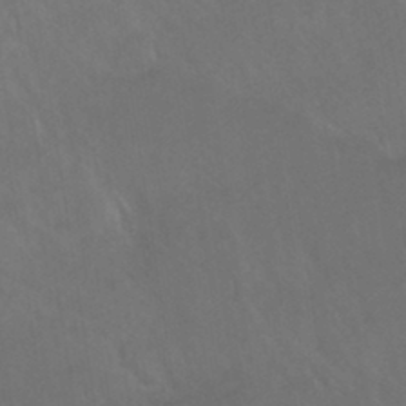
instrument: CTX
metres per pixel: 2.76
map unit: HNhu
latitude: -42.7841
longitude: 94.3684
